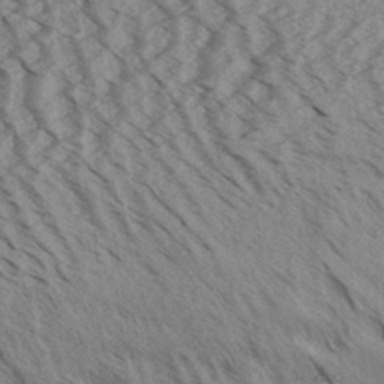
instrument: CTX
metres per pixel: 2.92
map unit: Aa
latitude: 31.8962
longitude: -138.5546
